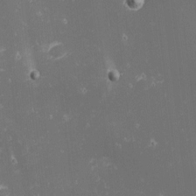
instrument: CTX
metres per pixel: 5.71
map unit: eHh
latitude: -1.5588
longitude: -80.5735
